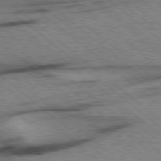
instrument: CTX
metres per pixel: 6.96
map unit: Hpe
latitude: 78.4412
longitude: -153.6505
